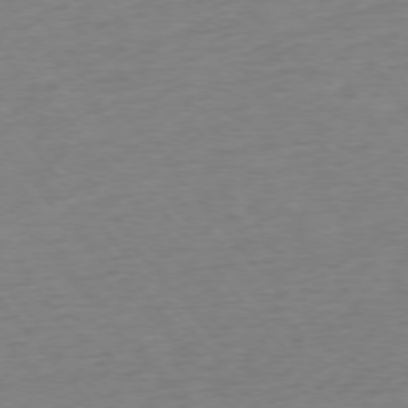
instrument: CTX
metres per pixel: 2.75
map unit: Ap
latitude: -76.1417
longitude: -64.8569
